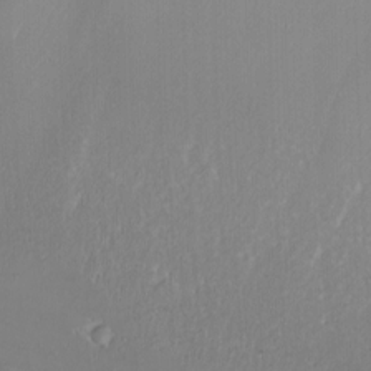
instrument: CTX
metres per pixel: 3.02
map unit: Nhu
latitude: -7.5399
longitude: -90.9703
